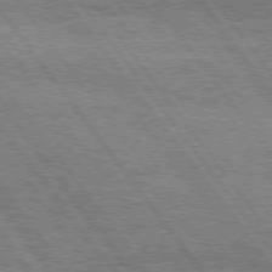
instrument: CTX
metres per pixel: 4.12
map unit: Hpe
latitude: 75.1403
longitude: -152.6869
